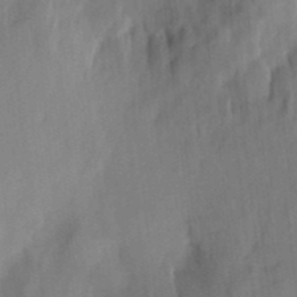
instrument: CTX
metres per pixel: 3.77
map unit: eHh
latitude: 4.7057
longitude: -73.8962
